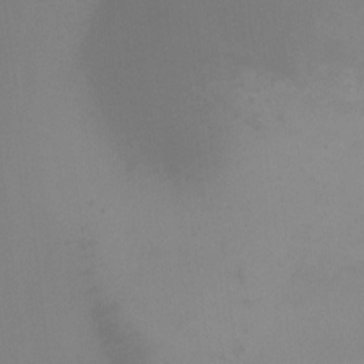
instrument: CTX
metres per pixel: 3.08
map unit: Ht
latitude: -8.8597
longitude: -31.5749
